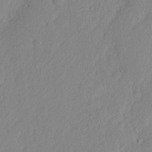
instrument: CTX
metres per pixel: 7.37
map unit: eHh
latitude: 2.8002
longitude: -77.5938
